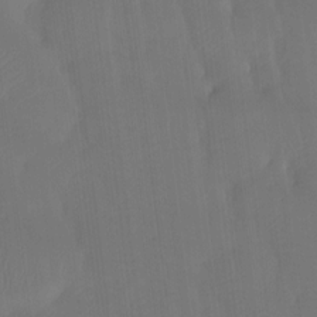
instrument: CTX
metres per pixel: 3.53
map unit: Htu
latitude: -14.3684
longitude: -46.2712
